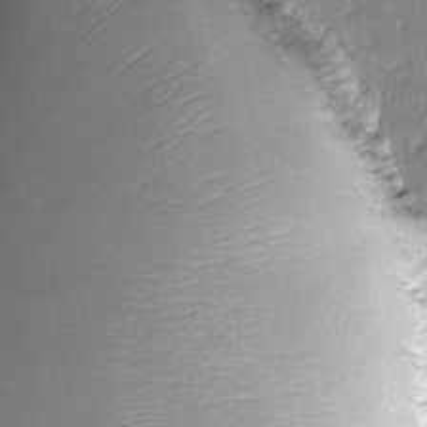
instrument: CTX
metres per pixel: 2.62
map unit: lHvf
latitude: -12.6708
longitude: -102.7813
